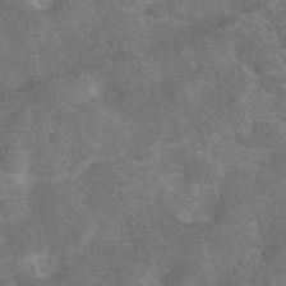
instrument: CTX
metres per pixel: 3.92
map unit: eAb
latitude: 47.5371
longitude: 118.7274
